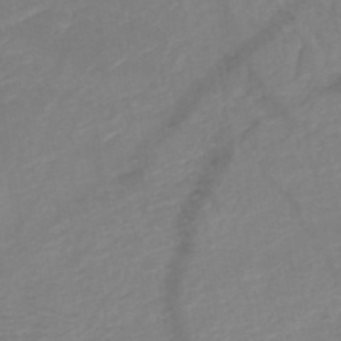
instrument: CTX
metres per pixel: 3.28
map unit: HNb
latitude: -49.5022
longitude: -44.8002
